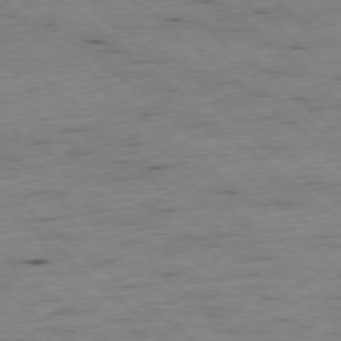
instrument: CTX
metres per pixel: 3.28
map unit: Ap
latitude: -78.1416
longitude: -85.6127
